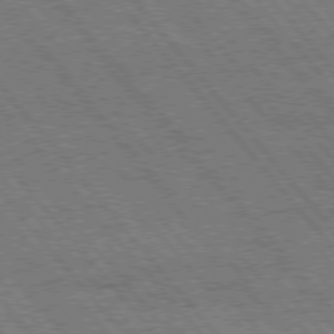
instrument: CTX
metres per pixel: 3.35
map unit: Hpe
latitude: 75.4993
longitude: -140.5356
